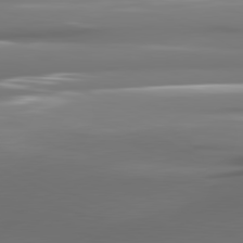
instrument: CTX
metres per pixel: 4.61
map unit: lApd
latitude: 81.1970
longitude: -142.3467
